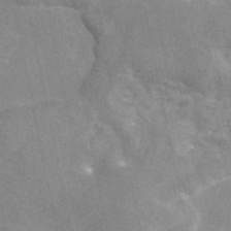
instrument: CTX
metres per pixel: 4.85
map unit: eAb
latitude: 45.7260
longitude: 115.8800
